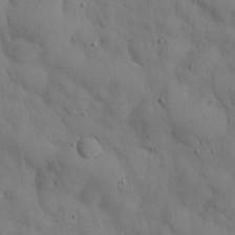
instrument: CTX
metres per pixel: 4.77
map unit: Nhu
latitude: 27.7072
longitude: -72.5735
